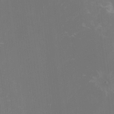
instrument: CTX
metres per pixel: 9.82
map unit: lHvf
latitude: -14.1984
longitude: -100.8569
